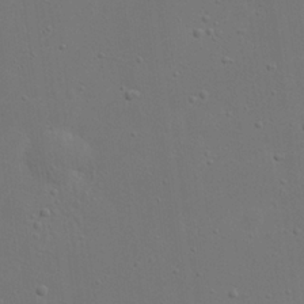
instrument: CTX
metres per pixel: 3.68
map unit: eHh
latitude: 23.6694
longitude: -69.3671
